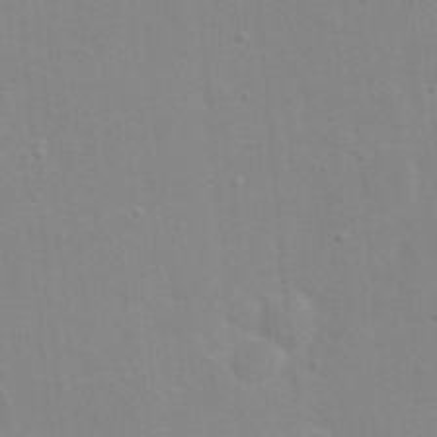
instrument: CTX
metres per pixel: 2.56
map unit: eHh
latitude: 20.2145
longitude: -64.1767
